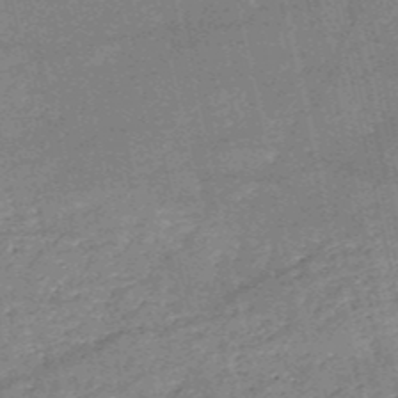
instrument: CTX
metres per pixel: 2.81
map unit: HNb
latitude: -52.8785
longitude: -40.4789
